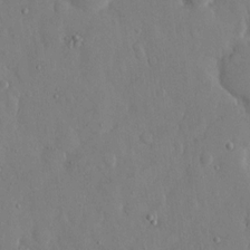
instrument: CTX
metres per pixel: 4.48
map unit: eHh
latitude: 13.6316
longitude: -69.6694
